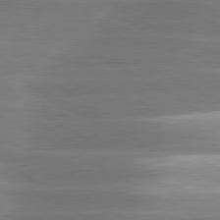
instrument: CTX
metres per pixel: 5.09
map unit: lApd
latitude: 81.0080
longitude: -135.0458
